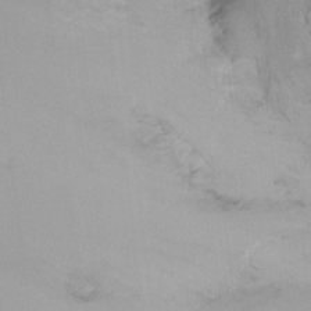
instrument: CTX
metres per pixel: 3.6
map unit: Nhu
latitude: -14.4062
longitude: -56.2333
